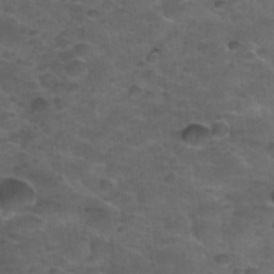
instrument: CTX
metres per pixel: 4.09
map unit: Nhu
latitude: 31.8773
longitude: -53.3860
